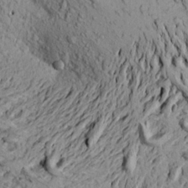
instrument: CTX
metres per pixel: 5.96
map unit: Aa
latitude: 20.7813
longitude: -149.7072
